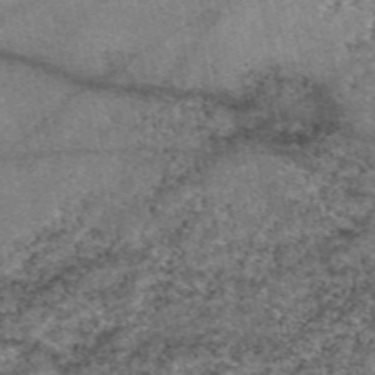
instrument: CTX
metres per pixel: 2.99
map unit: eAb
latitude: 48.6868
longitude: 105.1809
